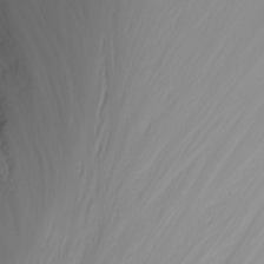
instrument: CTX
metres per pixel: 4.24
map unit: Nhu
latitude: -4.7463
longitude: -83.8016
